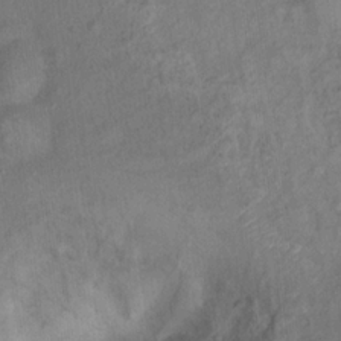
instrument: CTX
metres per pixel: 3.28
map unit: Ht
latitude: 14.7058
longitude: -40.3467
